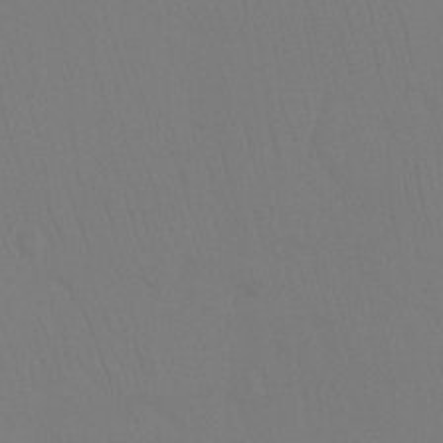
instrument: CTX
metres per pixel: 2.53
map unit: Ht
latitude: -8.3684
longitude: -32.4223
